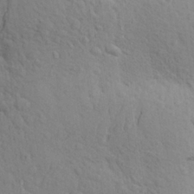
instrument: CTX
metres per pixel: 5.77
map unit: Aa
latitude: 23.5938
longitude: -148.7057
